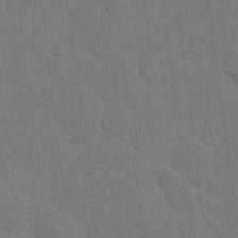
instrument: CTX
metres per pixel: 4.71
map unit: eHh
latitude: 5.6316
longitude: -65.8961
